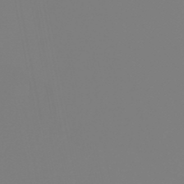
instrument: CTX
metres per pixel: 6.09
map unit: eHb
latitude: -49.8423
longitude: 85.2187
